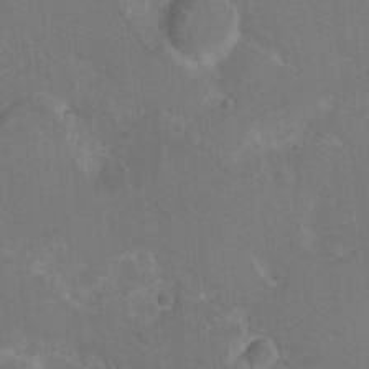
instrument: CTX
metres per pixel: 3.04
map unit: Hto
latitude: 8.4601
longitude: -30.4979
